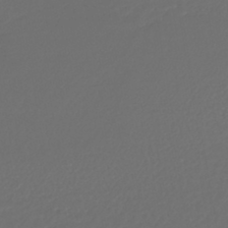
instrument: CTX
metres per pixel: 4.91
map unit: lHb
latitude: -43.5210
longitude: 67.9178
